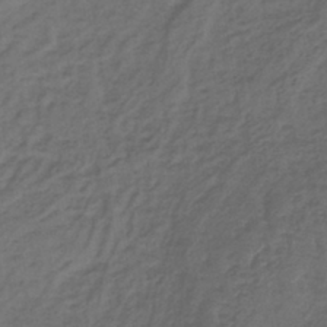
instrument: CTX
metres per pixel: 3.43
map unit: lHb
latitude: -39.7667
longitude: 62.1605
